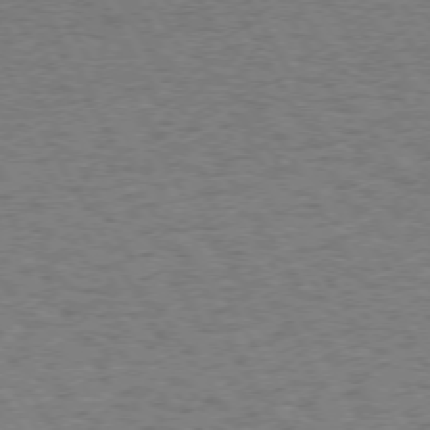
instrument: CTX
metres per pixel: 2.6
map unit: Hpe
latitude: 72.7058
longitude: -128.5357
